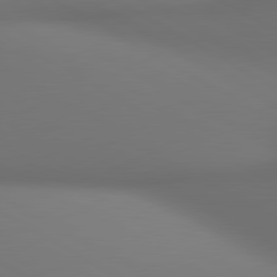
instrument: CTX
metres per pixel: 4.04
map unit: lApd
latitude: 80.8758
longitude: 137.4076
